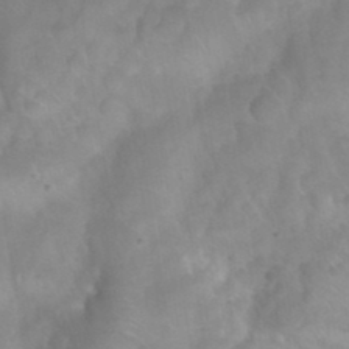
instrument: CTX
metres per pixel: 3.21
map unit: Nhu
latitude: 26.1389
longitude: -54.8380
